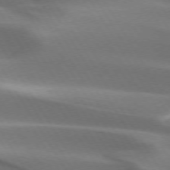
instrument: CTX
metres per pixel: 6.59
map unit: lApd
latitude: 73.1404
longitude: -51.9339
